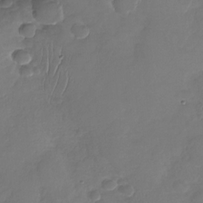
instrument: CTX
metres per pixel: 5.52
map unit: Nhu
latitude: -30.1039
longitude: -61.3481
